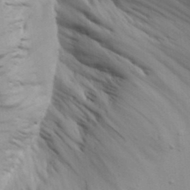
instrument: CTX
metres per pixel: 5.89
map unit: Aa
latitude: 18.9702
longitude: -126.0444
